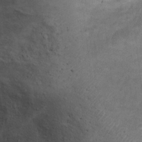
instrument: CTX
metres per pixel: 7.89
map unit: Ht
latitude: 12.0255
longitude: -39.5938
